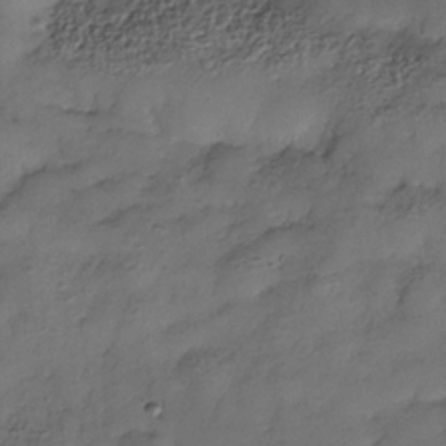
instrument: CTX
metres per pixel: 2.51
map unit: Nhe
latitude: -35.0675
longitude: -143.4049
